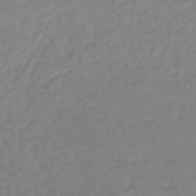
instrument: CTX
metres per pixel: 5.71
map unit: lHb
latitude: -44.1228
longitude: 70.8219
